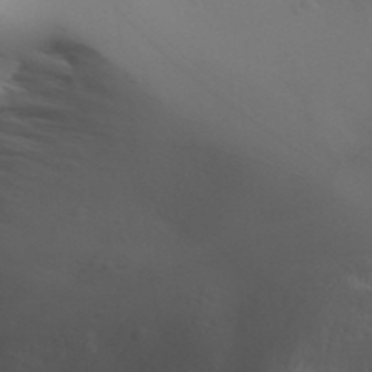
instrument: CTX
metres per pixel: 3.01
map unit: Aa
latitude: 32.9325
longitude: -143.5371
